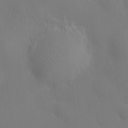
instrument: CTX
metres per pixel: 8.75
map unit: HNhu
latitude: 8.4034
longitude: 14.9164
